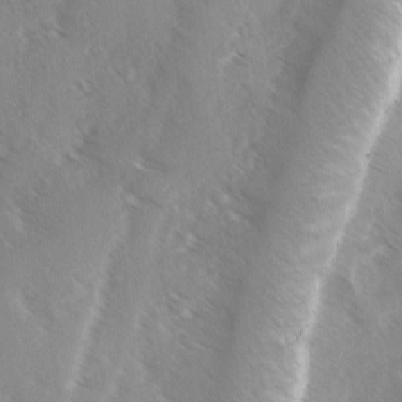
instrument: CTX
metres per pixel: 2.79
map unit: Ave
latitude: 0.6868
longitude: -111.1214
